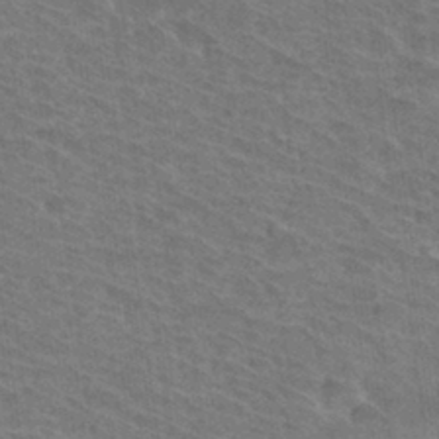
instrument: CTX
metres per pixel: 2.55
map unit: Hto
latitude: 31.8206
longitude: -41.6882
